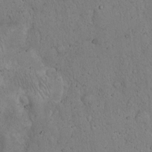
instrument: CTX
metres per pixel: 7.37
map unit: Hto
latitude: 13.6505
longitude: -55.6883
